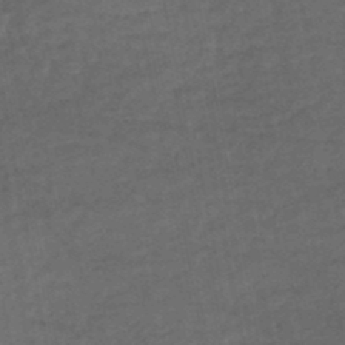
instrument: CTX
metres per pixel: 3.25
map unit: HNhu
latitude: -48.7275
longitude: 102.7463
